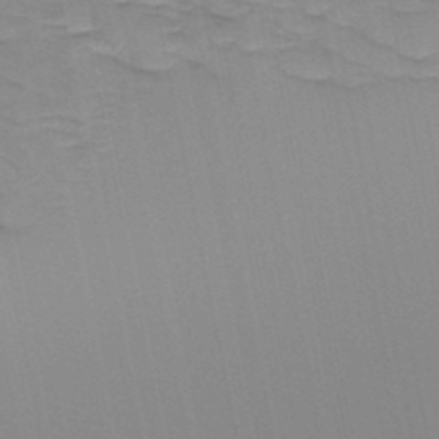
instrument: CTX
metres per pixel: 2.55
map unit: HNb
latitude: -49.0865
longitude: -50.0633
